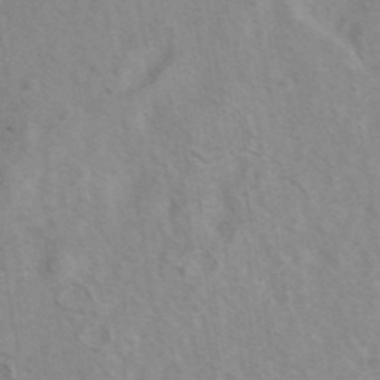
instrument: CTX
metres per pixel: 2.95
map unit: eAb
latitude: 40.8757
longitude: 106.1984
